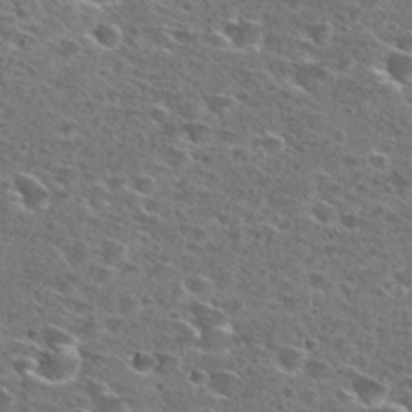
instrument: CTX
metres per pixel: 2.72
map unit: Hto
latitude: 27.6316
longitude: -47.2915
